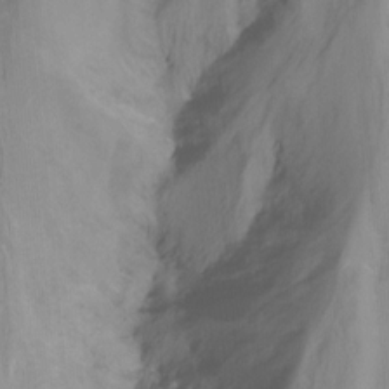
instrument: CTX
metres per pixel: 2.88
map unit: Nhu
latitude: -15.6155
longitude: -51.8961
